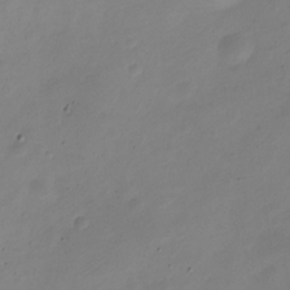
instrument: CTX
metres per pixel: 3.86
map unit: Nve
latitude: -22.0850
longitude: 105.8233
